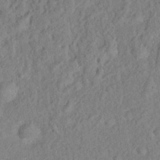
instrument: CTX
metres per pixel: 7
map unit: Hto
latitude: 17.1403
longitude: -52.7246
